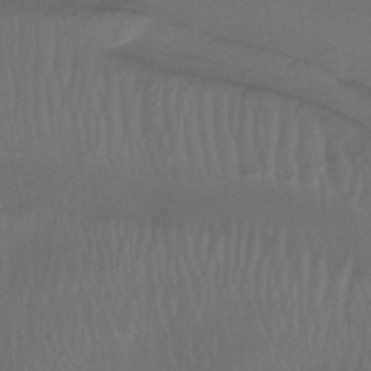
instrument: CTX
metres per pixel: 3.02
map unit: lHb
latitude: -32.5763
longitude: 64.1228
